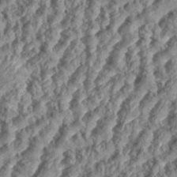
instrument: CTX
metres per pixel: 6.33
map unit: eHh
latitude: 35.4804
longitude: -137.4049
